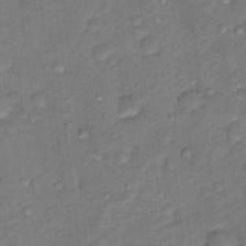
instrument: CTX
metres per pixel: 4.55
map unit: Hto
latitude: 15.3671
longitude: -31.3104
